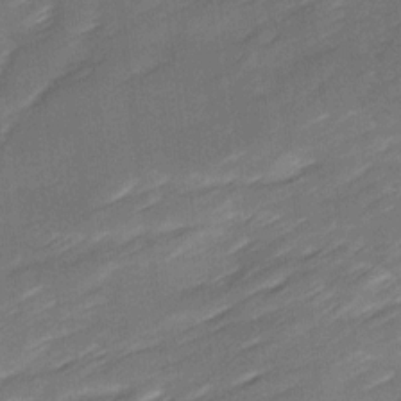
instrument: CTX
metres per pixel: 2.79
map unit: Ave
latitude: 16.8380
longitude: -136.3468
